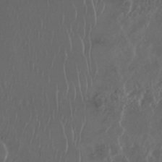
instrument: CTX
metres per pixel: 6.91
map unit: Nhu
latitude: 29.7449
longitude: -58.4223
